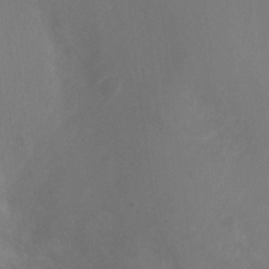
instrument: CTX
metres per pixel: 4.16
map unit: Ht
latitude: 2.4790
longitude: -25.6127
